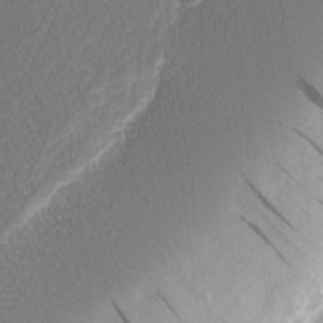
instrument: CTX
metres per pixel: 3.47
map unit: Nhu
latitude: 1.7638
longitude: -77.5560
